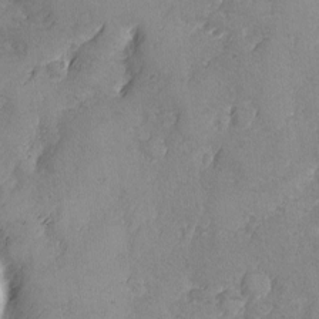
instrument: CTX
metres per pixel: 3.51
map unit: Ave
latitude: -8.2739
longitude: -118.3656
